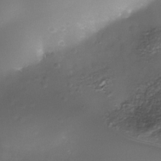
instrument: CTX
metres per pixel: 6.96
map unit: Nhe
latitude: -36.3873
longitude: -117.7072
